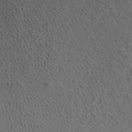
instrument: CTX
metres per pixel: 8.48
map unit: ANa
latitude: 39.5182
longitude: 18.9542
